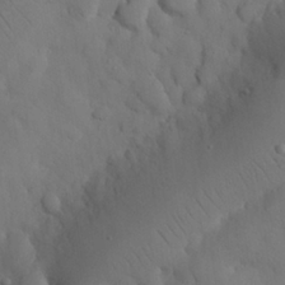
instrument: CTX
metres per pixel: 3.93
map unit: Nhu
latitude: 25.9339
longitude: -72.4223
